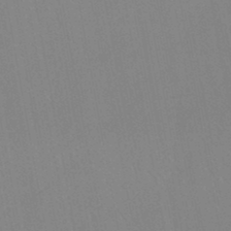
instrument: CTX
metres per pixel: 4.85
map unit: lHb
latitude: -45.2565
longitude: 77.3132
